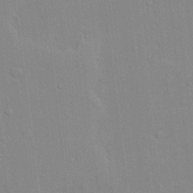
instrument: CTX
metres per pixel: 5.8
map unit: lAvf
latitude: 24.2144
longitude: -111.7072
